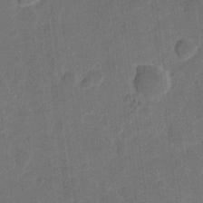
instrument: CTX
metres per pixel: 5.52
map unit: eHh
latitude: 11.8772
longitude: -66.8380
